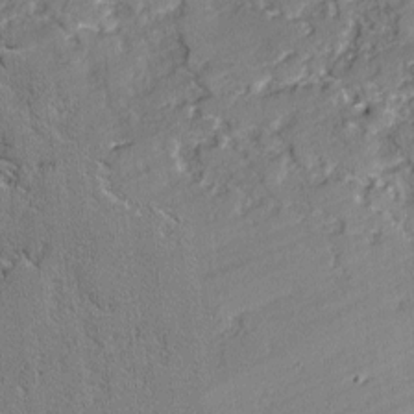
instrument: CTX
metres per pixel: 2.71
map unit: lAvf
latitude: -2.5195
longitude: -108.6301
